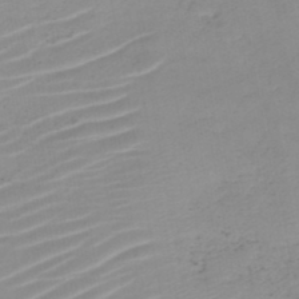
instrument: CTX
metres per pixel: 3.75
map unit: HNb
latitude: -45.7289
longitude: -43.6505
